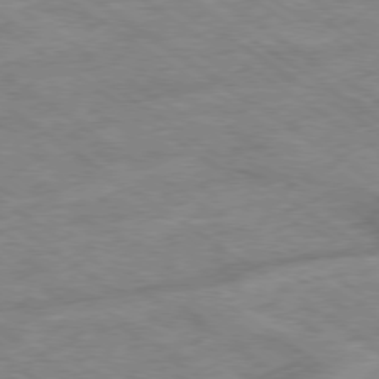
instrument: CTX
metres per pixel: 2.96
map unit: Hpe
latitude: -78.9352
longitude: -21.8017
